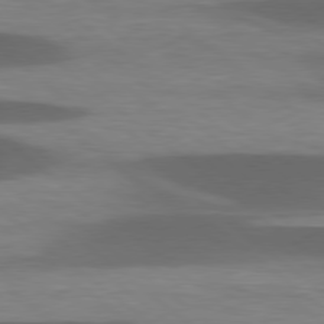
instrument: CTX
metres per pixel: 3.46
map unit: lApd
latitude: 78.6680
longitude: -48.2334
